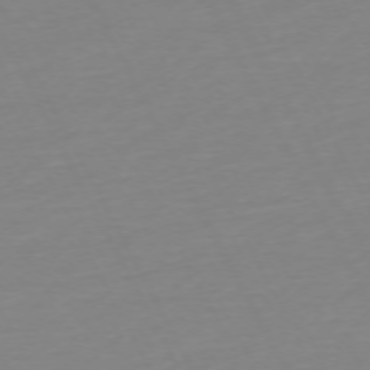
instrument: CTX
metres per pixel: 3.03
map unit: Ap
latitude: -73.5021
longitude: -69.7261
